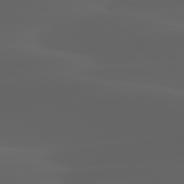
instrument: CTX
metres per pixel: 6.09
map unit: lApd
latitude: 80.1200
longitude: -94.0822
